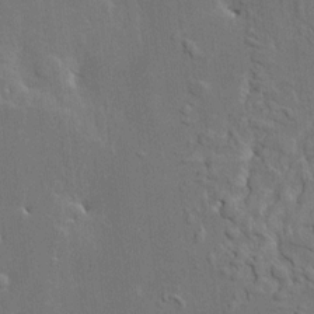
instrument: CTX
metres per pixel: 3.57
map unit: HNhu
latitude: 4.0822
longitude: 4.1039
